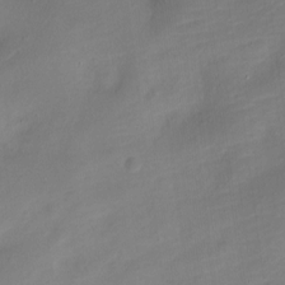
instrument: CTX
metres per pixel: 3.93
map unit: Nve
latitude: -17.9367
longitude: 109.0675
